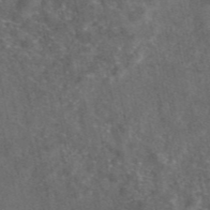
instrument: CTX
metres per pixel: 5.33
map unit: eAb
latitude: 46.9892
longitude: 111.6532
